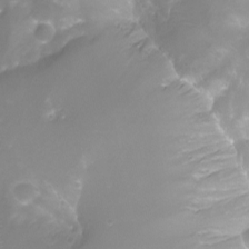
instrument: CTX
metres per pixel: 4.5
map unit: Aa
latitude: -8.2550
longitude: -71.3104
